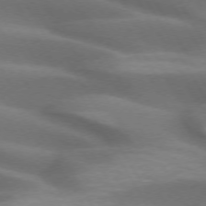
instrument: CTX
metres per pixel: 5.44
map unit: lApd
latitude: 72.7436
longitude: -51.7827
